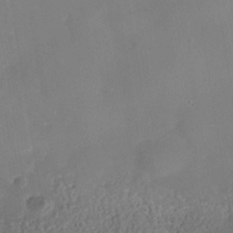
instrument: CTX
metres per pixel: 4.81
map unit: Nhe
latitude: -38.4251
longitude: -118.0255
